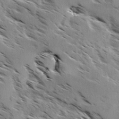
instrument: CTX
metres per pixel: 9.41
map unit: Ave
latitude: 0.2333
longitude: -111.0081
